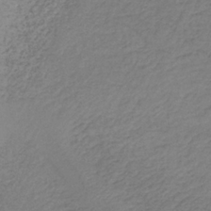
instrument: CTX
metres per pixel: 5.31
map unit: lHb
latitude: -35.0675
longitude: 66.6518
